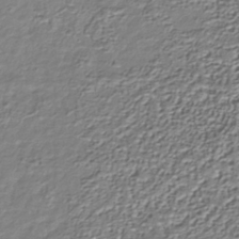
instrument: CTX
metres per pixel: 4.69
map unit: Nhu
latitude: -39.0676
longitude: -85.9150
